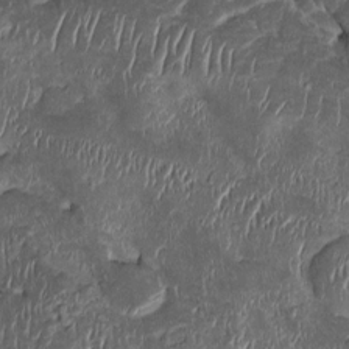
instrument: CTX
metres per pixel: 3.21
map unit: Htu
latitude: -1.5588
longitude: 149.7289
